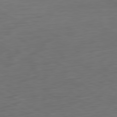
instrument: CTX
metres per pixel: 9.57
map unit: Ap
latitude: -81.2187
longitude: -60.6490
